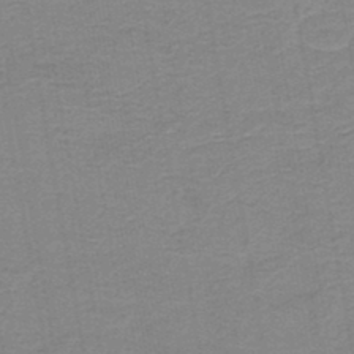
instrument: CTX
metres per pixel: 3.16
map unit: HNb
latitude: -45.1053
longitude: 52.0661
